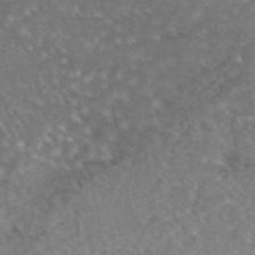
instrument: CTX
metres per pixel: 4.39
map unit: eAb
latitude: 45.2348
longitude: 115.0864
